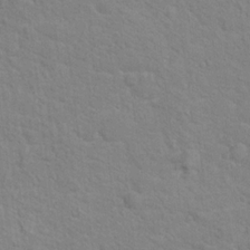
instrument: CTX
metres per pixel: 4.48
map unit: Hto
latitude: 16.5168
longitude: -38.3845
